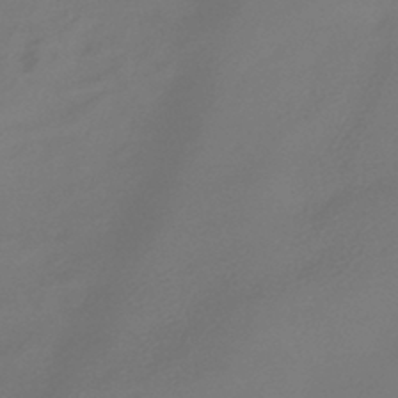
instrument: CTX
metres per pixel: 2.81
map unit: HNhu
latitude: -42.8408
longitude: 92.2173
